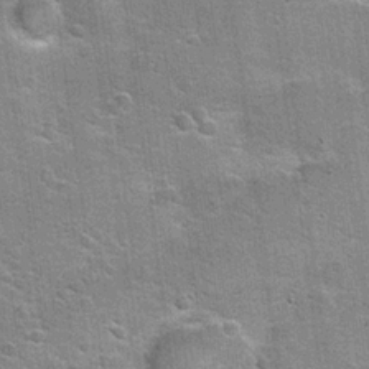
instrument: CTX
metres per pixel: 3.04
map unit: Hto
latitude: 20.2712
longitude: -49.3482
